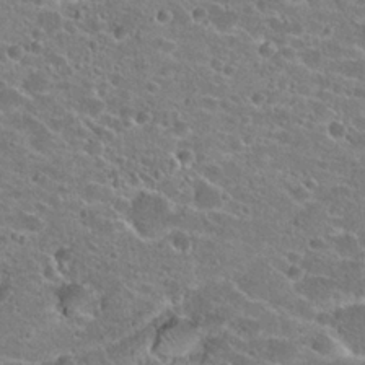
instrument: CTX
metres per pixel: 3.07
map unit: Hto
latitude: 23.5182
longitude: -43.2348
